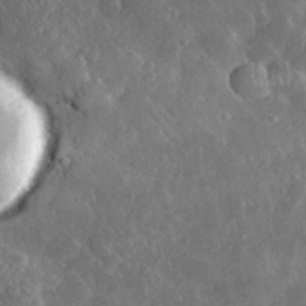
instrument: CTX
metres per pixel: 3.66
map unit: lHvf
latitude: 33.5938
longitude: -90.0822
